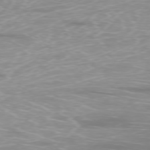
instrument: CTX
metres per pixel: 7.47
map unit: Ap
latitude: -77.1242
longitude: -80.5546
